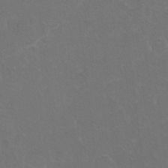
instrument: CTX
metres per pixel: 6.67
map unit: Hto
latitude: 3.9528
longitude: -32.1011
